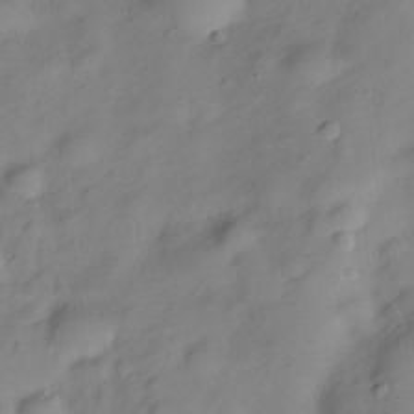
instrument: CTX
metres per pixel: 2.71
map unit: Hve
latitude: -28.7463
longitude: 93.2943
